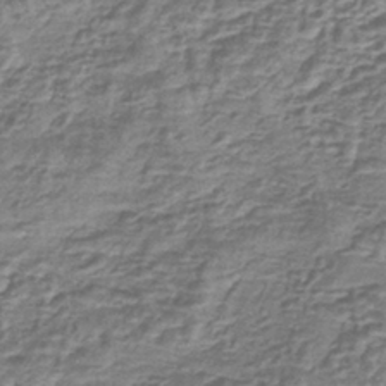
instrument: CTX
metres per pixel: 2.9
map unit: lHb
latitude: -40.1417
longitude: 63.8611
